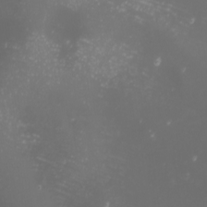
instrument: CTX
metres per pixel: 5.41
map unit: Nhu
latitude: -0.5763
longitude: -81.1403
